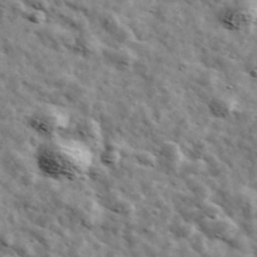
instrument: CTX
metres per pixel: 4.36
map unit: Ave
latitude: 42.5735
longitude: -107.5182
